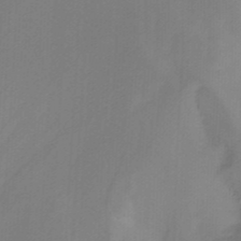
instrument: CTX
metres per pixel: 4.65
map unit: Nhu
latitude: -8.5952
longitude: -49.2726
